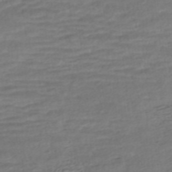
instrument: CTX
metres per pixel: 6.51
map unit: ANa
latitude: -45.4265
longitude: 105.5588
